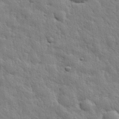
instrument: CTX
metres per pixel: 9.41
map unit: eHh
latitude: 31.7639
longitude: -78.7247
